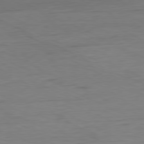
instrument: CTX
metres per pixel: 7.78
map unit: Ap
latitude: -80.6519
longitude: -82.5734
